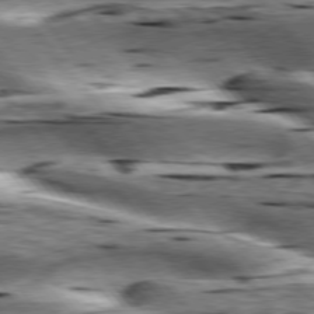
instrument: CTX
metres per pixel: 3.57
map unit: lApd
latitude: 76.4790
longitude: -60.9702
